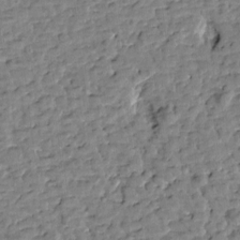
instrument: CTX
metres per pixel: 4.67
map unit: Htu
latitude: 0.9702
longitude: -179.3482
